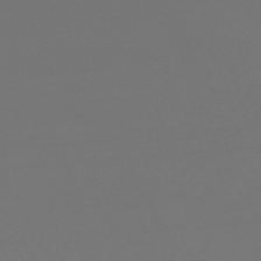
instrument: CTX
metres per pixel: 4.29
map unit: HNb
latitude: -43.9178
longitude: -38.5357
